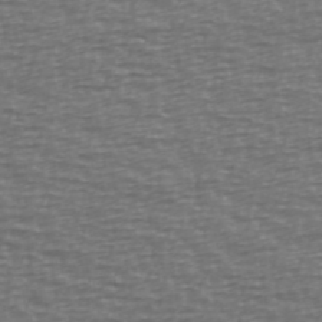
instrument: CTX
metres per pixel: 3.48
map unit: Ave
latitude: 38.9703
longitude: -113.7827
